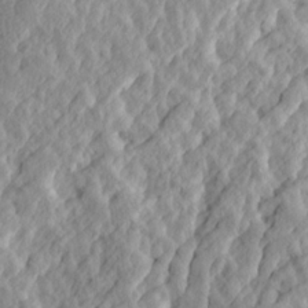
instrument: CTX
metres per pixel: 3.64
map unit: Ave
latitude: 14.8758
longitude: -136.4601
